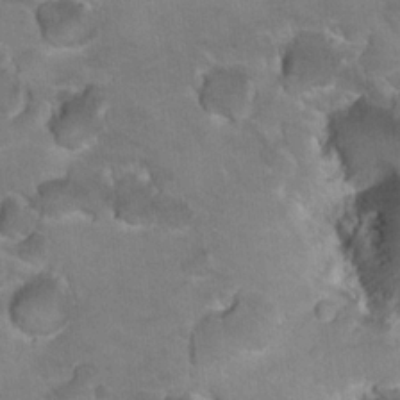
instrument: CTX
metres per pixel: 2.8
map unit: Nhu
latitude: 17.9528
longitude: -32.5168
